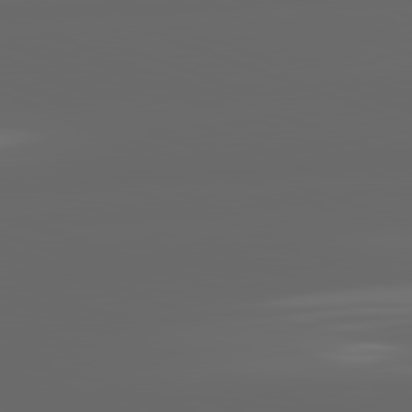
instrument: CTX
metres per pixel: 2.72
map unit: lApd
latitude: 82.0444
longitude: -169.4238
